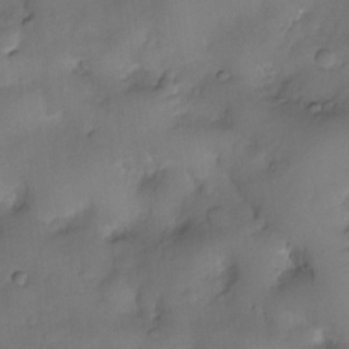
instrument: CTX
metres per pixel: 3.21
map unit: eHh
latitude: -23.4455
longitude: 15.2187
